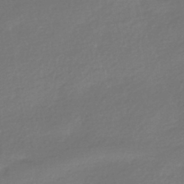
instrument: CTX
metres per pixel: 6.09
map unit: HNhu
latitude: -42.0472
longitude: 94.8597
